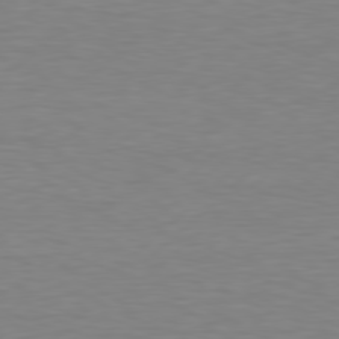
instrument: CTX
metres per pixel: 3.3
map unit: Hpe
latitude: 78.2523
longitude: -121.8584
